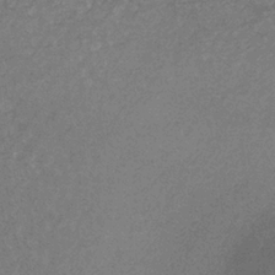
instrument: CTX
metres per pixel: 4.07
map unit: lHb
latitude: -32.9164
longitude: 69.1620
